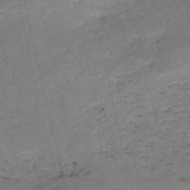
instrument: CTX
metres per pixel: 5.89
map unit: HNb
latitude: -54.9731
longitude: -42.5168
